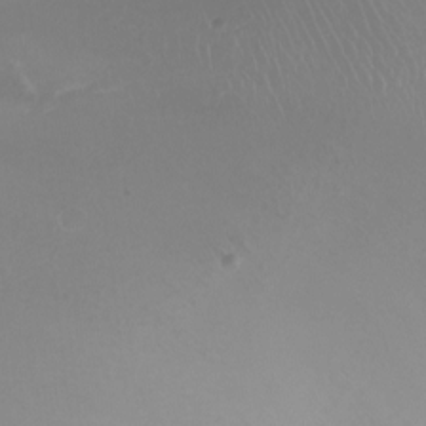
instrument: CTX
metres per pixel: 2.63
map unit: Ht
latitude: -2.5195
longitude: -18.4790
